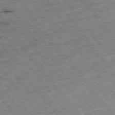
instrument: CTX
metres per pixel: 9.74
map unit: Hpe
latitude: -75.4077
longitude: -17.5749
